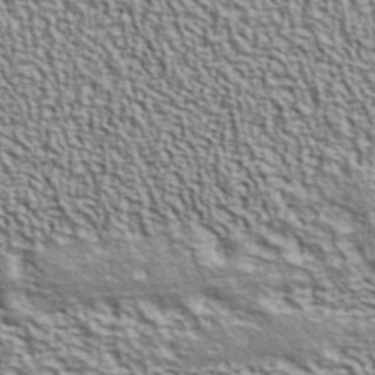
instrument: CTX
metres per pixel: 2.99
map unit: ANa
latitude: 40.8002
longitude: 29.5021
